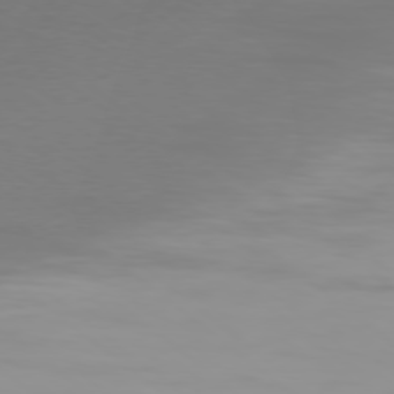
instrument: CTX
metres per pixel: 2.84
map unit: Ap
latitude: -79.1242
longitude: -61.1592
